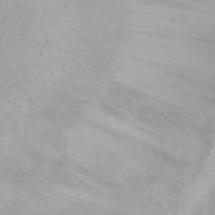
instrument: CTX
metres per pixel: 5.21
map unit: Nhu
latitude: 23.0269
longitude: -62.3468
